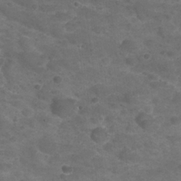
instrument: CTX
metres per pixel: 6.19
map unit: Nhu
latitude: 26.0444
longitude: -52.0444
